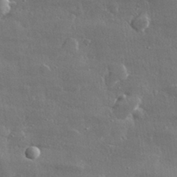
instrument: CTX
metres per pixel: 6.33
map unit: lHvf
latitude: 31.4994
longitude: -90.6868
